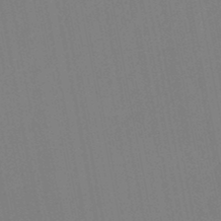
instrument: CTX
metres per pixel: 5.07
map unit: eHb
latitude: -48.8219
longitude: 84.2739
